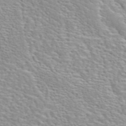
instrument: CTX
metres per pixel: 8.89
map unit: ANa
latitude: 44.2522
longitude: 21.1620
